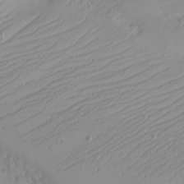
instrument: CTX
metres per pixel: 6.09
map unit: eHh
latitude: -5.1998
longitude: -81.0836
